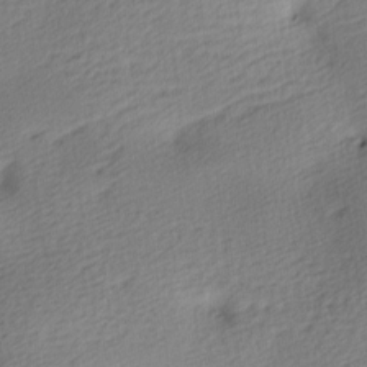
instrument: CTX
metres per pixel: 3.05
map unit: lAa
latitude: -9.0297
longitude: -125.4615
